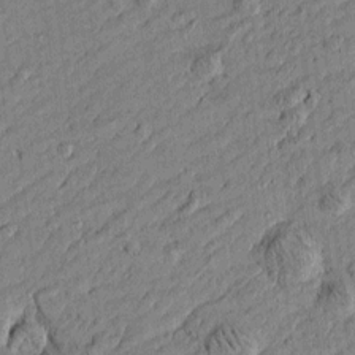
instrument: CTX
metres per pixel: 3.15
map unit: Htu
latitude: -6.2739
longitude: 177.3888
